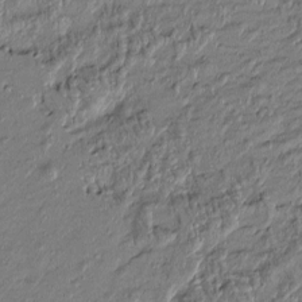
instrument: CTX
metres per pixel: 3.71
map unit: Htu
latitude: -6.9352
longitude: 177.2565
